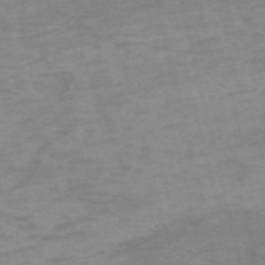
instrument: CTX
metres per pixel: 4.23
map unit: HNb
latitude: -54.4062
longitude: -44.4034
